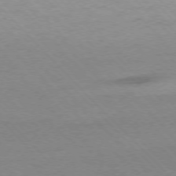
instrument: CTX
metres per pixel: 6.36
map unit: Ap
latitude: -76.5574
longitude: -85.4804
